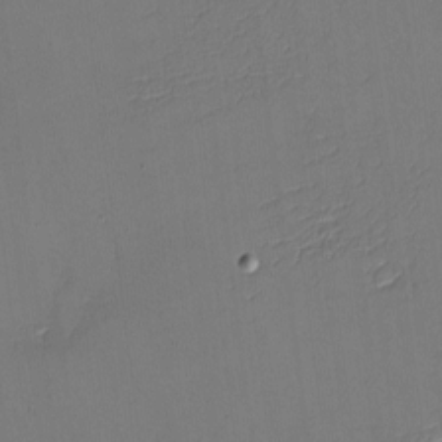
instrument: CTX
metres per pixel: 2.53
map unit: eHh
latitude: -4.4629
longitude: -79.2726
